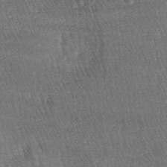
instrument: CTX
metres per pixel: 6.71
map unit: lAa
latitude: -3.9556
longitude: -121.4805
